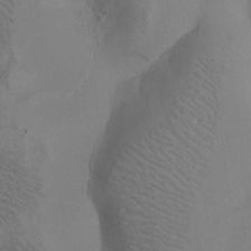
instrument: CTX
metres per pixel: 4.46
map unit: Htu
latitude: -2.4062
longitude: -176.9136
